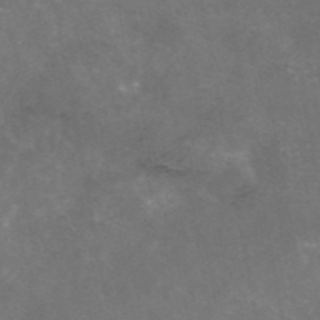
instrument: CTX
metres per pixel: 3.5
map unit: eAb
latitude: 46.5735
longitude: 124.5952
